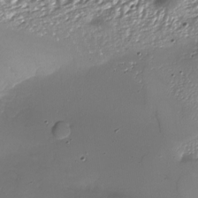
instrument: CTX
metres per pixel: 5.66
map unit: Nhu
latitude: -27.5210
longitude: -58.4412
